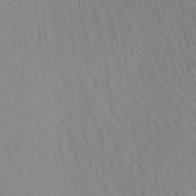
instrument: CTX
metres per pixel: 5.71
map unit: Aa
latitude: 27.2159
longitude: -141.4804
